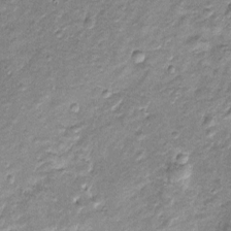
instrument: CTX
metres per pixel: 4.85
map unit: Htu
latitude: -5.6344
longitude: 158.8030
